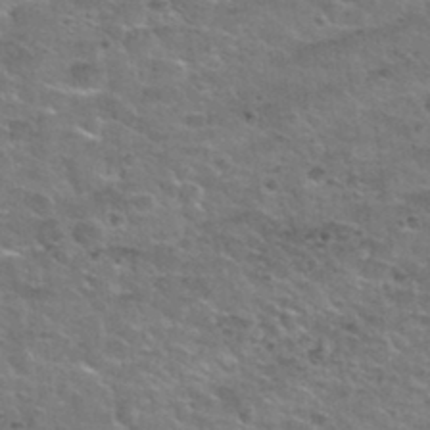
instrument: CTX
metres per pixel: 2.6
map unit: Nhu
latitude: 31.5560
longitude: -50.3089
